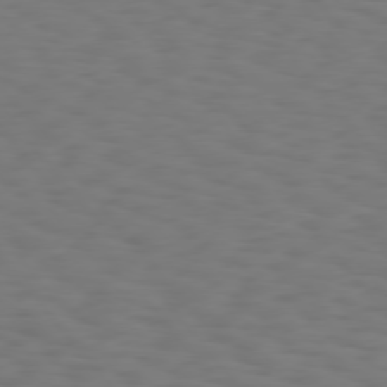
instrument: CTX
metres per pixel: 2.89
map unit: Hpe
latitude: 75.6694
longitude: -132.3845
